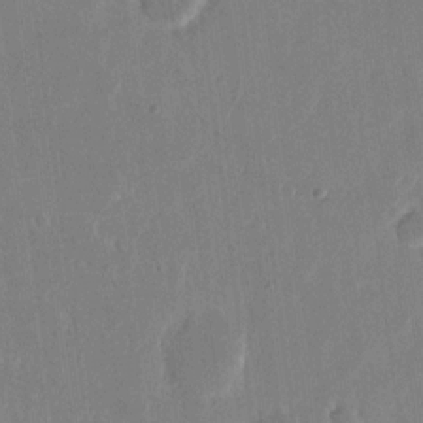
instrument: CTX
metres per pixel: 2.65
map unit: eHh
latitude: 14.9514
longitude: -70.2522
